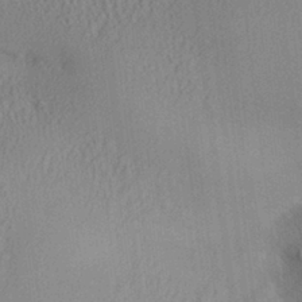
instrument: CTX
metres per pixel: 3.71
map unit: Aa
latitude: 29.2537
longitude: -137.2159
